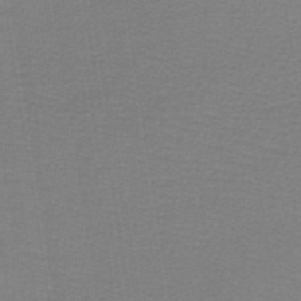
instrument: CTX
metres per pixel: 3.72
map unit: lHb
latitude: -42.5195
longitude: 71.0487
